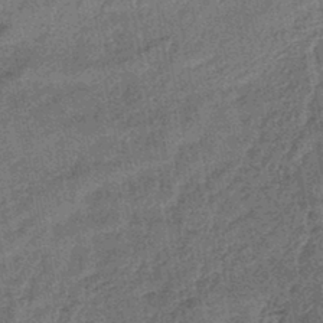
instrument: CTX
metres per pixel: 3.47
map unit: lHb
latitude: -43.5777
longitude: 80.5385
